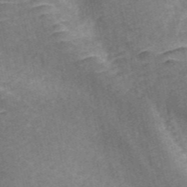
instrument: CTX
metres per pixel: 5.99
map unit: ANa
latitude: 46.7813
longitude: 50.1039
